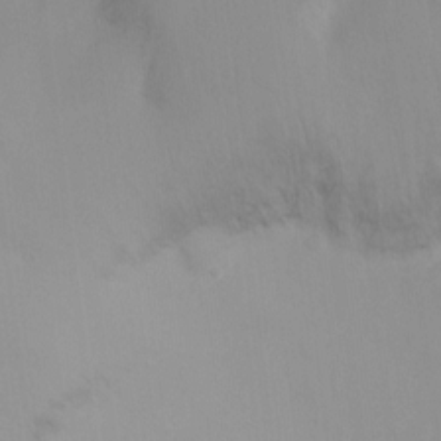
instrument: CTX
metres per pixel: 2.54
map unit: Ht
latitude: -16.4062
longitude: -44.0822
